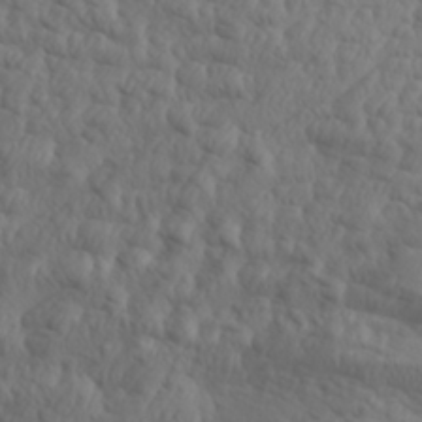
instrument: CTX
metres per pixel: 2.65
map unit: Aa
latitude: 30.1389
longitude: -133.3671
